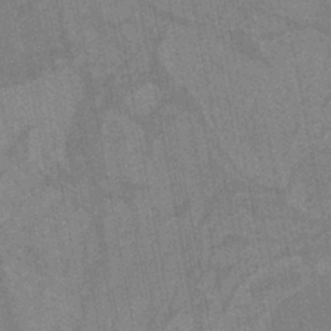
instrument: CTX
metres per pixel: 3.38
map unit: HNb
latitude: -37.2187
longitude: 57.0486
